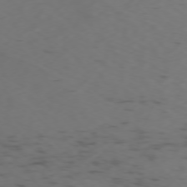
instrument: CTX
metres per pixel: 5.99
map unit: Ap
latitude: -76.3495
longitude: -65.7639
